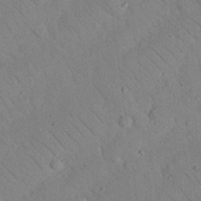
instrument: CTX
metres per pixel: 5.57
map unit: Nhu
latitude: 23.4237
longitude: -74.4790
